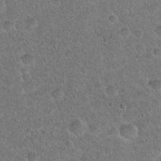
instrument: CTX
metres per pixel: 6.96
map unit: Hto
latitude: 21.6316
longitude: -48.4601
